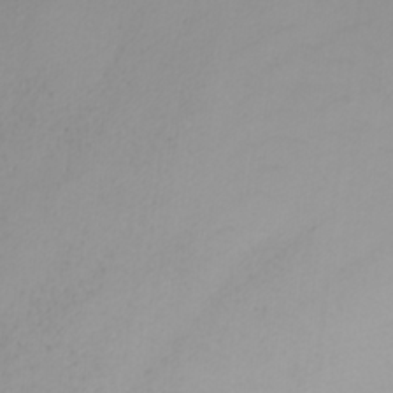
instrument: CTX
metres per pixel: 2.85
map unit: Nhu
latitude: -4.3684
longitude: -90.6113
